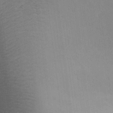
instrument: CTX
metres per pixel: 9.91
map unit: Aa
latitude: 27.7450
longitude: -137.2348
